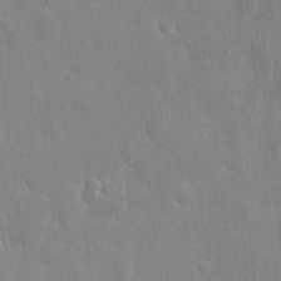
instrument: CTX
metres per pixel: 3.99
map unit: eHh
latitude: 9.7450
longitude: -69.7828
